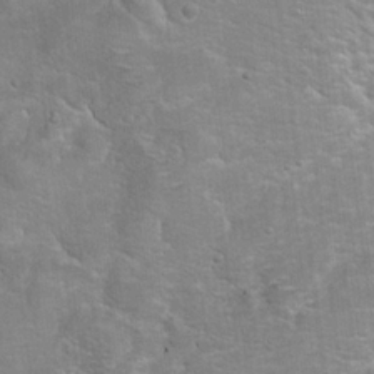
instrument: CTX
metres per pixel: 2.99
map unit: Hto
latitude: 18.8380
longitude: -43.5749
